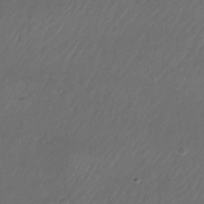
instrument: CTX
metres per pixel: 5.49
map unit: Nhu
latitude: -27.7288
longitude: -72.6302
